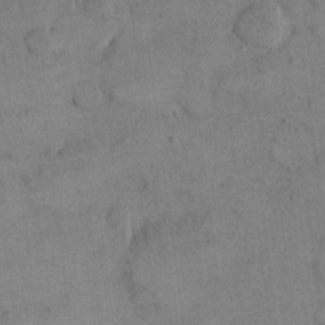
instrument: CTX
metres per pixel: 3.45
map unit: eHh
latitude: 15.1026
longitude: -68.0444
